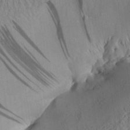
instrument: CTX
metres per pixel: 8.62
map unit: Aa
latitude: 29.0458
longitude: -135.7827
